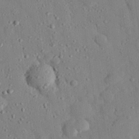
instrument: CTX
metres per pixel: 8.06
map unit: eHh
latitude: 27.2726
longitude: -79.0648
